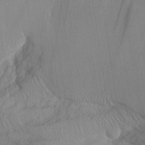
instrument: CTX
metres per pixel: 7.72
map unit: Aa
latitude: 26.2523
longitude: -132.4034
